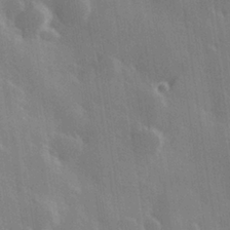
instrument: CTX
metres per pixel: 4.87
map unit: Hve
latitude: 27.8583
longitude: 146.6518
